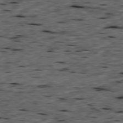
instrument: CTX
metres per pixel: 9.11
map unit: Ap
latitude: -79.4454
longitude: -90.8569
